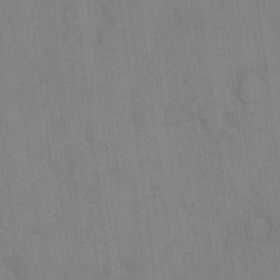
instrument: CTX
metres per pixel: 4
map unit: eHh
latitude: 14.0822
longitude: -62.5168
